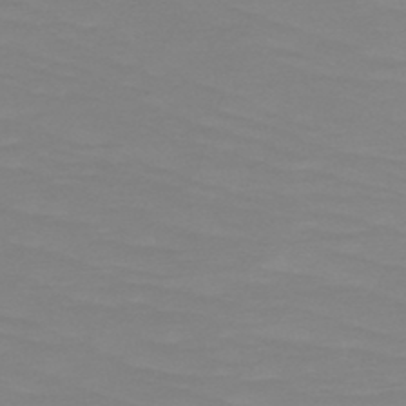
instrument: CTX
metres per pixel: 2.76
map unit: HNb
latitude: -49.2187
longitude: -50.3656
